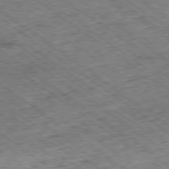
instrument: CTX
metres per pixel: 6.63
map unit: Ap
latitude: -79.3509
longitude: -50.5167
